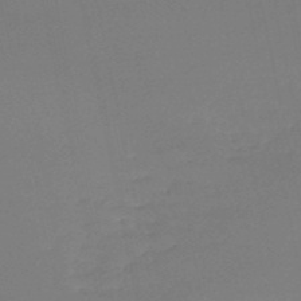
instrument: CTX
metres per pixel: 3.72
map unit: eHh
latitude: -52.2361
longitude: -24.9324
